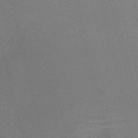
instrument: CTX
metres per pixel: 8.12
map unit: HNb
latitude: -52.3873
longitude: -47.3104
